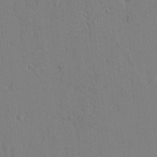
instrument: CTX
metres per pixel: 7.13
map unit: lAvf
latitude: 7.9150
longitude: 168.8408
